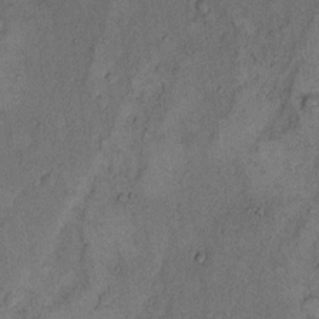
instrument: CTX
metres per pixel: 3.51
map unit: Hto
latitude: 8.0822
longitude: -59.8961
